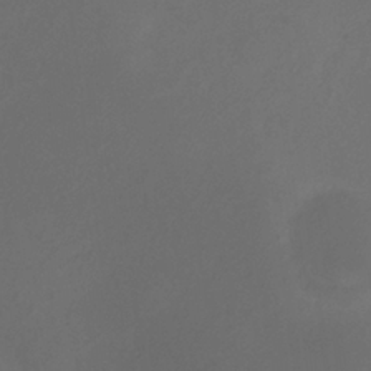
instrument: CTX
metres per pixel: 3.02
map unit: HNhu
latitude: 8.5357
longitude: -1.6694
